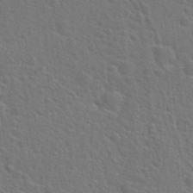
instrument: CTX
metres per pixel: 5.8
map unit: Hto
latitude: 22.8002
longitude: -47.4994
